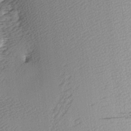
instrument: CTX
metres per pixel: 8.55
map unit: Hve
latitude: 3.5371
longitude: -121.2159
